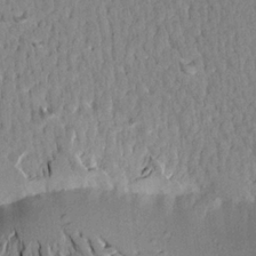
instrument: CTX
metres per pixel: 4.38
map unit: Aa
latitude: 20.6302
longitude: -149.2348
